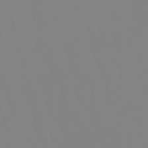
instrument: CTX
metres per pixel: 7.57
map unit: lHb
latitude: -49.5777
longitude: 81.6911
